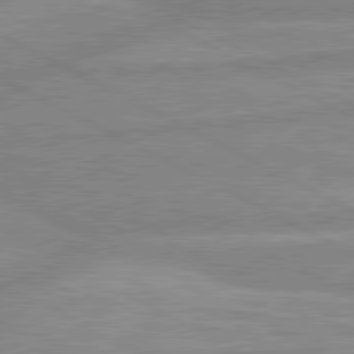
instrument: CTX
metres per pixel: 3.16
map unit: lApd
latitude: 80.4412
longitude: -169.6316
